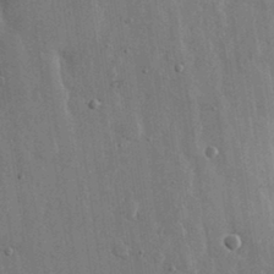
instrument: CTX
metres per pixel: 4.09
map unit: eHh
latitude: 15.1593
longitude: -68.4979
